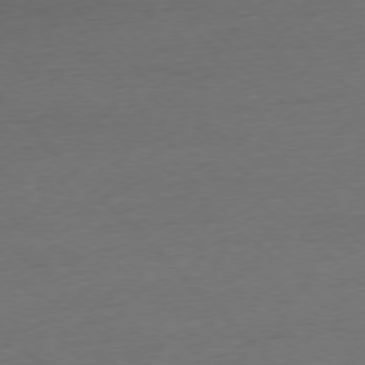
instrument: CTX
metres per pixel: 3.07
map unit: Ap
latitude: -77.0109
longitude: -92.5545
